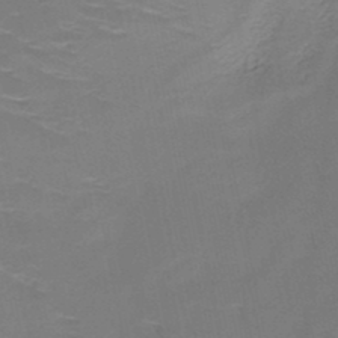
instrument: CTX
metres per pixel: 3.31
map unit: HNb
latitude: -49.0487
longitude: -46.9325
